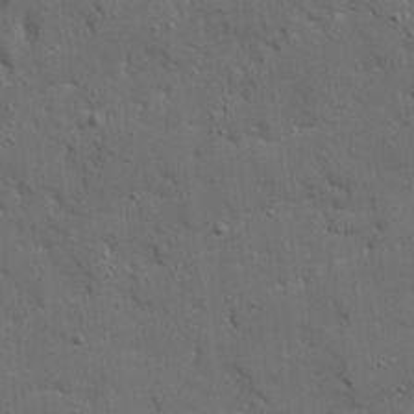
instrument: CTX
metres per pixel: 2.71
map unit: Ave
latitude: 19.0836
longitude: -128.6679
